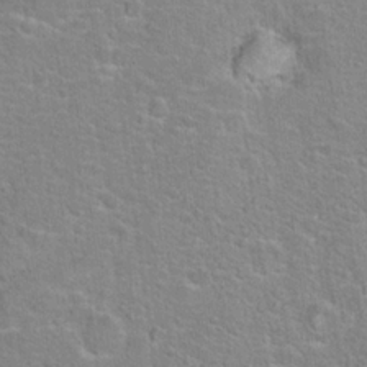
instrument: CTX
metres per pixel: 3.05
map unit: Hto
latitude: 22.4979
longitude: -46.8569
